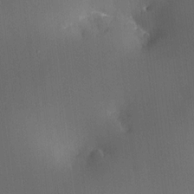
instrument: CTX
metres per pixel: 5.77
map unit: HNhu
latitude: 10.2523
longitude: 15.8801
